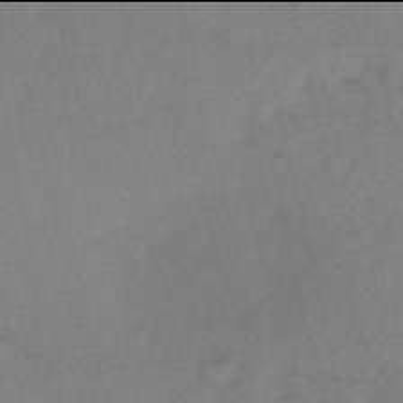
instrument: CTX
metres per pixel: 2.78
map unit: HNb
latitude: -54.0094
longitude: -41.9906
